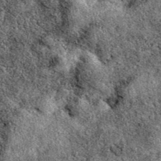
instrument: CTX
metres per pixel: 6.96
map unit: eAb
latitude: 39.4804
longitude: 110.7463
